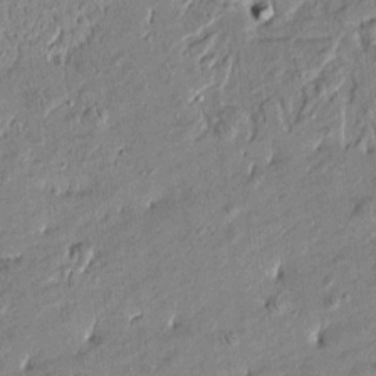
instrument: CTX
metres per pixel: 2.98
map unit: Htu
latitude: -6.9541
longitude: 176.7085
